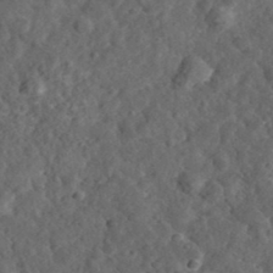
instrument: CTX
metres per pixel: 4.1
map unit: eHh
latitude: 35.5560
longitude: -79.3482
